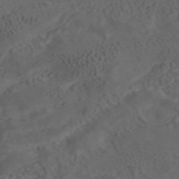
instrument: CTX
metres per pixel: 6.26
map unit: ANa
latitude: 42.4223
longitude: 33.6911
